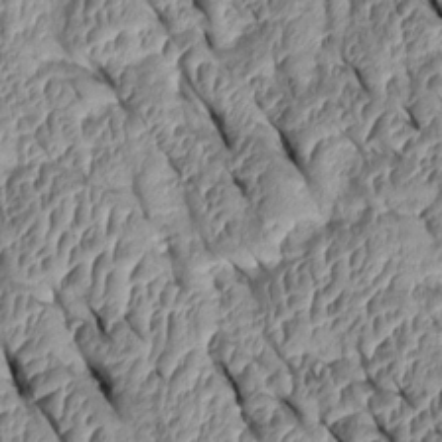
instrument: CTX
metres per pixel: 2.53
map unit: Htu
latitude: 1.4237
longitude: 148.1984
